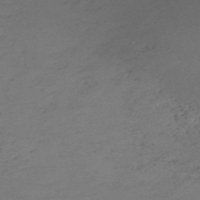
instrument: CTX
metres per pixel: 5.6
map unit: eHh
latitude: -54.8219
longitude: -91.4237
